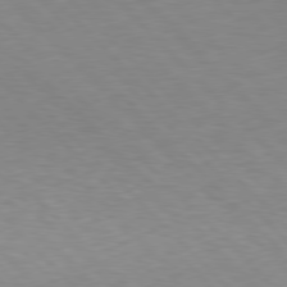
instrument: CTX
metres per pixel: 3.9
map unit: Hpe
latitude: 77.4804
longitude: -125.0647
